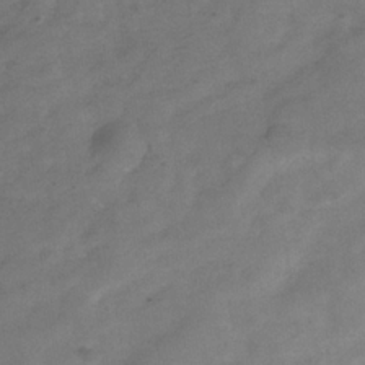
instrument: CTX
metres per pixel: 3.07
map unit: Hve
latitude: -32.2173
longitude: 89.5777
